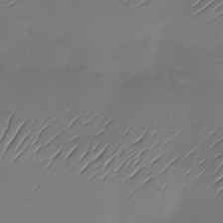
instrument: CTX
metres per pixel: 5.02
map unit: Nhu
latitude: -28.7274
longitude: -60.2333
